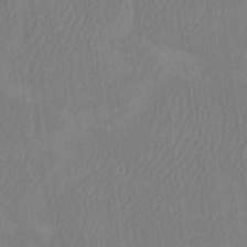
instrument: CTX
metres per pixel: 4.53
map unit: HNhu
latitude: -2.4062
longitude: 13.0298
